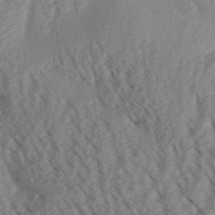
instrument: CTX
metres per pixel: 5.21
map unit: Aa
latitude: 30.7813
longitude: -138.6490
